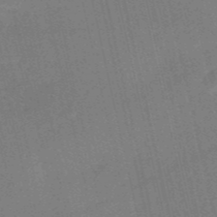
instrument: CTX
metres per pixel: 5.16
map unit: HNb
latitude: -52.2361
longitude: -41.2725
